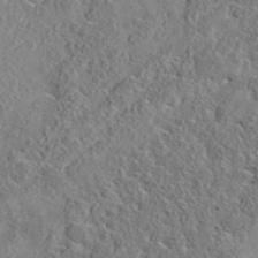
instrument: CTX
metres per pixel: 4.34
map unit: eAb
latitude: 35.8016
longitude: 107.8423
